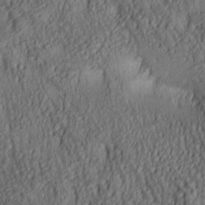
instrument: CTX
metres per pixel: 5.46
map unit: lAa
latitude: 5.5182
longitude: -116.8191
